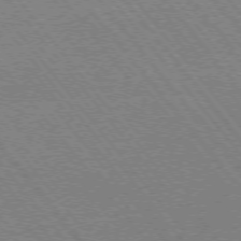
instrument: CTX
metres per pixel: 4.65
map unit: Ap
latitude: -75.9556
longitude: -95.5749
